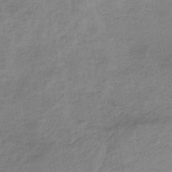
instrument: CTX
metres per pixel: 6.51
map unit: HNb
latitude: -33.3132
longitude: 62.3873
